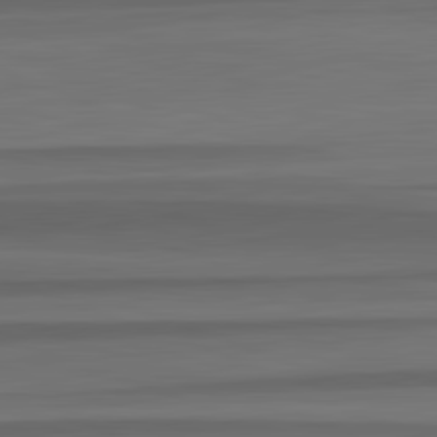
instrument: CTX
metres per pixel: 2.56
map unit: lApd
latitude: 82.8569
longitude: 176.8597
